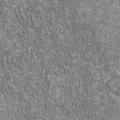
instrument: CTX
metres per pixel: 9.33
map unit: Nhu
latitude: -40.5574
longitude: -85.0081
